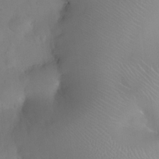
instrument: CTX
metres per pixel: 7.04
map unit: Nhu
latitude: 26.1578
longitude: -57.7260
